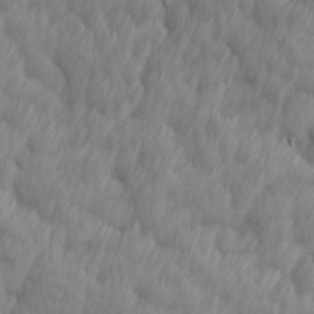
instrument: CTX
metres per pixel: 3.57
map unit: Ave
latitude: 13.1592
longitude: -106.0633
